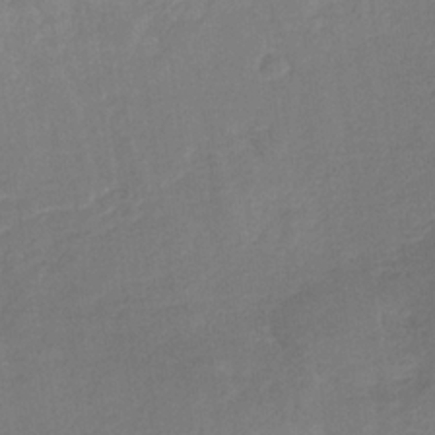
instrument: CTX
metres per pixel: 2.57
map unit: HNb
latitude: -30.9730
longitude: 62.1605
